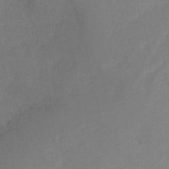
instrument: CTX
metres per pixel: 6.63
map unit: Ht
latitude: -16.3685
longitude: -43.3104
